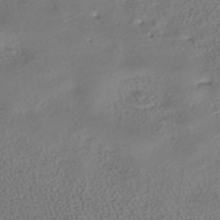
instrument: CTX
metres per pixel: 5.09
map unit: HNhu
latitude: -40.6896
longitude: 100.1227
